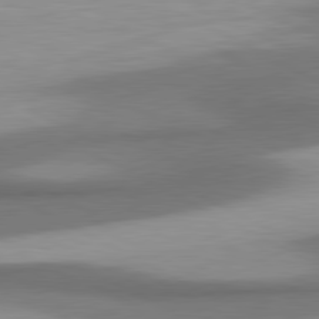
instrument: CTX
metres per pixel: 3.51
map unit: lApd
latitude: 80.6868
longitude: 175.9745
